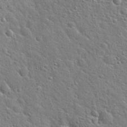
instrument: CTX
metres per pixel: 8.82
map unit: Hto
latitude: 22.1389
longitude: -51.0080
